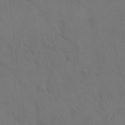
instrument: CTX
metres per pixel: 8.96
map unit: Hto
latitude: 7.2348
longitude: -62.7436
